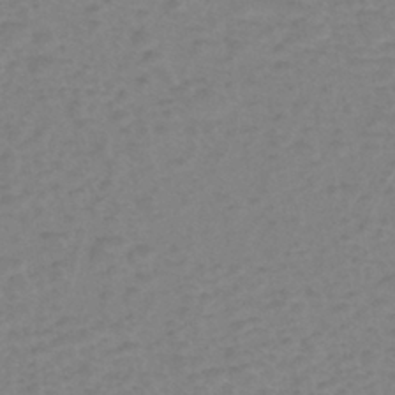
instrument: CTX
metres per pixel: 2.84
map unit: eHh
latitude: -39.8234
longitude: -28.8191
